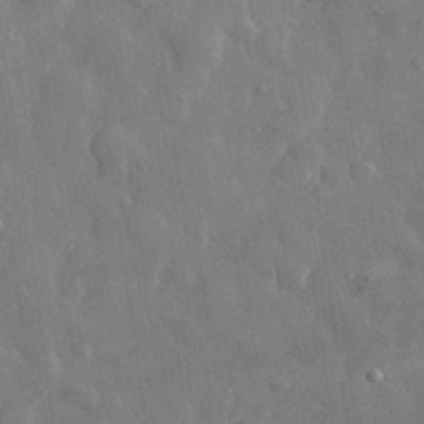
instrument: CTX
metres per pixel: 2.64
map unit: eHh
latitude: 29.2537
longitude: -78.9325
